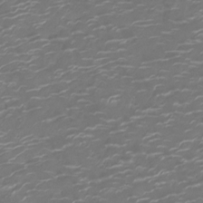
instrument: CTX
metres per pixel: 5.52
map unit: Ht
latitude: -10.3495
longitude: -19.3103
